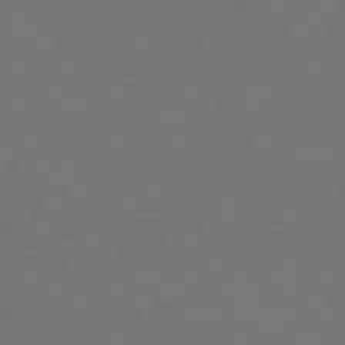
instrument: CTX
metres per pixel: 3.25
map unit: Ap
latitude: -79.1242
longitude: -62.2145
